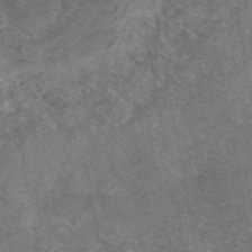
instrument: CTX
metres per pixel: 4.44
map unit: eAb
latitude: 47.4238
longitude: 120.6707
